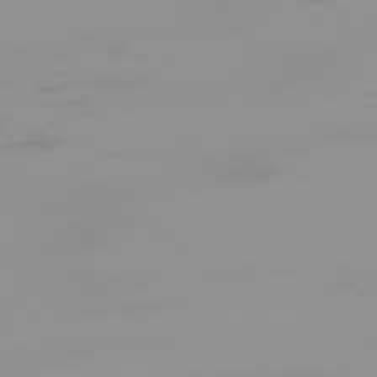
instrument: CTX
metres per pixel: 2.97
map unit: Ap
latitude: -78.8408
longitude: -95.7450
